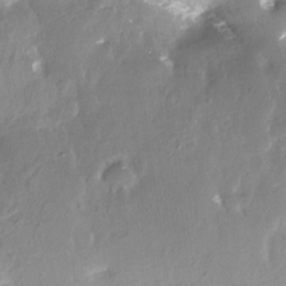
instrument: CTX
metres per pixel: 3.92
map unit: Nhe
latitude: -27.8989
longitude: -110.2145
